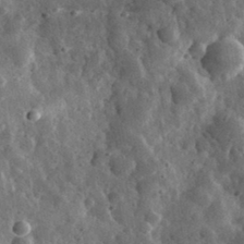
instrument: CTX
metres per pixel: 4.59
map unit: eHh
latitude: 33.3293
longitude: -79.3104
